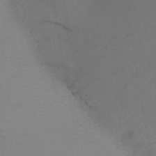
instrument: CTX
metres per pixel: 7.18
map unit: HNb
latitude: -46.1417
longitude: -40.7435
